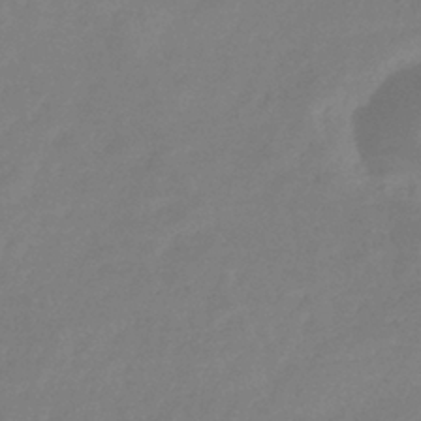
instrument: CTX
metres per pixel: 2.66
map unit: eHb
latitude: -36.7274
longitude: 78.7463
